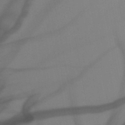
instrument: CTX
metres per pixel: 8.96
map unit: HNb
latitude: -47.5588
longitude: -40.8757
